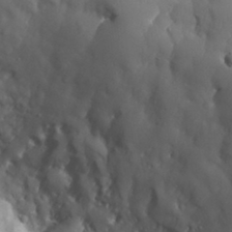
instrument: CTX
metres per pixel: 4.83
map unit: eHh
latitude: 33.7261
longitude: -57.6127
